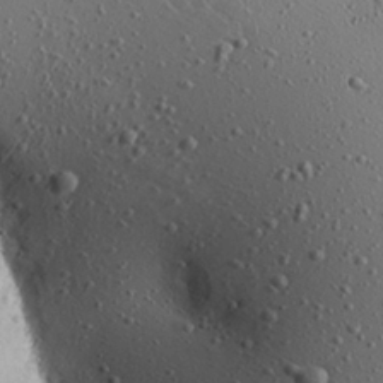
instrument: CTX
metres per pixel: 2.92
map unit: Aa
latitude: 22.4979
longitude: -140.1388
